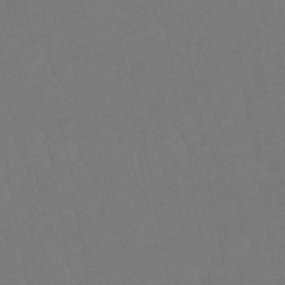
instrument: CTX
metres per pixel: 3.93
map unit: lHb
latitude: -50.1039
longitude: 81.5021
